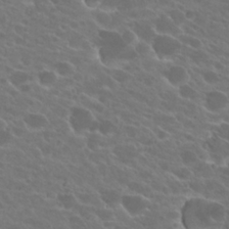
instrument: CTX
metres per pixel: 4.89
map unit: Hto
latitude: 24.1388
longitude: -37.9906
